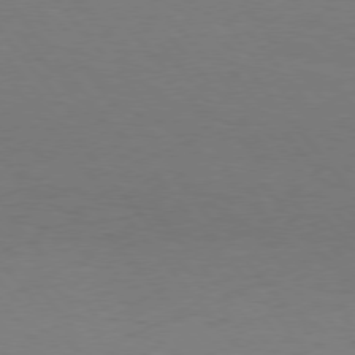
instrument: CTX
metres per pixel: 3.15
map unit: Hpe
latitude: 75.5371
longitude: -144.9514
